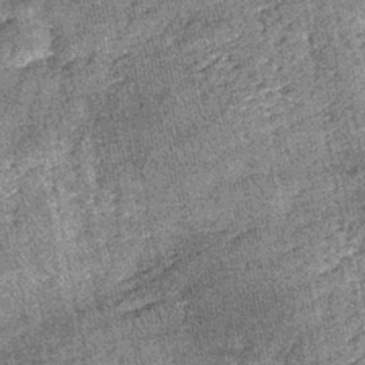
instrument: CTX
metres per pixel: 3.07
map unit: lHb
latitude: -38.4440
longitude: 64.7652
